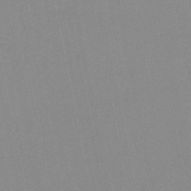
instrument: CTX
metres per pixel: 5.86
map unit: lHb
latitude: -44.8786
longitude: 77.2565
